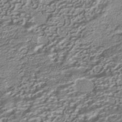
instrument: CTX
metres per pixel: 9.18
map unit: HNhu
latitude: -41.9367
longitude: 100.5762
